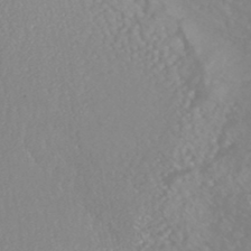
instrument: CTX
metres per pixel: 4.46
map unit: HNhu
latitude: -47.1431
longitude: 97.2187
